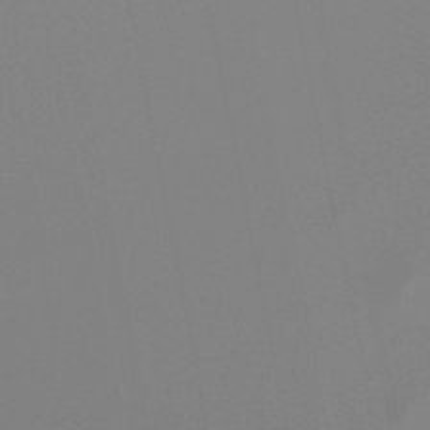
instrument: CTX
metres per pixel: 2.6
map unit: lHb
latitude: -49.1054
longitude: 69.7099
